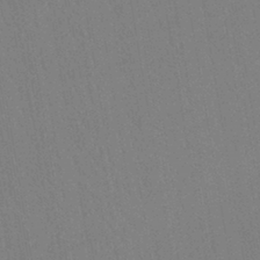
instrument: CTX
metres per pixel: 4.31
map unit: lHb
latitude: -42.3495
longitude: 67.8422
